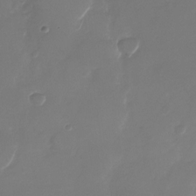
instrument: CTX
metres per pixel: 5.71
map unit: Nhu
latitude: -28.4818
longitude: -66.3278
